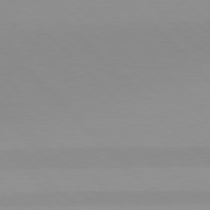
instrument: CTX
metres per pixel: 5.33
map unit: Hpe
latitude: 77.6694
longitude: -164.1578
